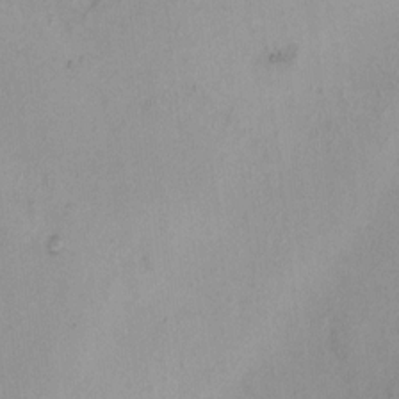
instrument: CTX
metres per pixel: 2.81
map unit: HNhu
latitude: 6.1578
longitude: 6.6329
